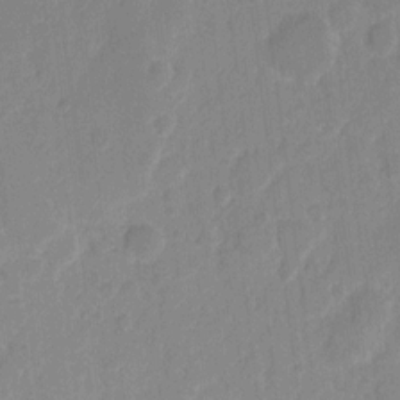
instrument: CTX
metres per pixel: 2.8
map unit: eHh
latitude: 9.8206
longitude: -65.8394
